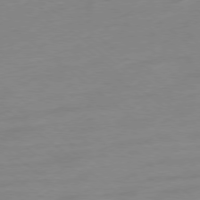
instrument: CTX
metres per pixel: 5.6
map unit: Ap
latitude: -78.3684
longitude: -98.6679
